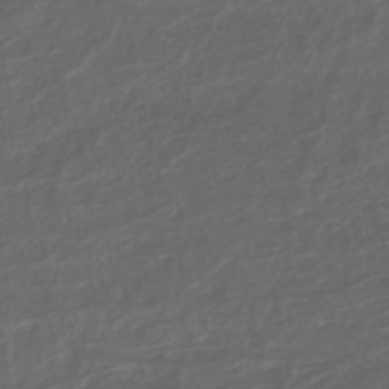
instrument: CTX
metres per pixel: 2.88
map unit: HNhu
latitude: -44.7274
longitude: 95.2753
